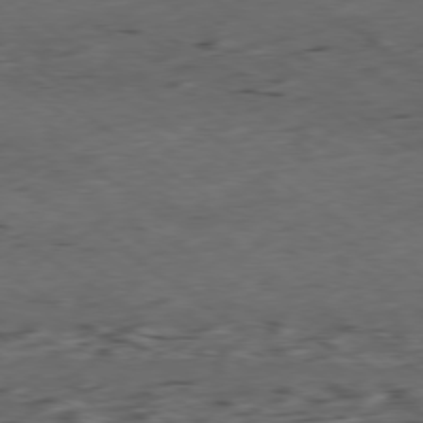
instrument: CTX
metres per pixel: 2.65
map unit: Ap
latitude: -79.3131
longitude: -57.0836
